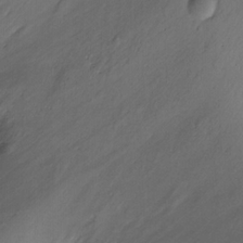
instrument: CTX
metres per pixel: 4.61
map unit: Ht
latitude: -10.9542
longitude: -38.9136
